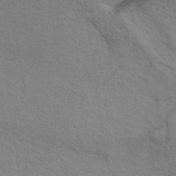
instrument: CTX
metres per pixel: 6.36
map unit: ANa
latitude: 39.7450
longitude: 28.5385
